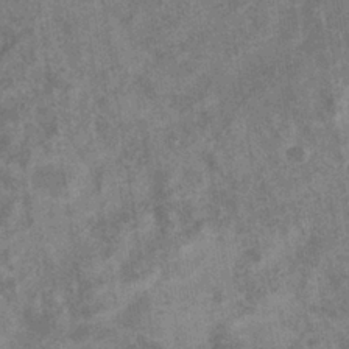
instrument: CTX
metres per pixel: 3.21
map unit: eHb
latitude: -35.4265
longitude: 76.6141
